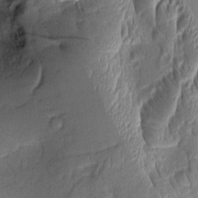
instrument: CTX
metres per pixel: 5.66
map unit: Aa
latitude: 8.8002
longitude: -133.0081
